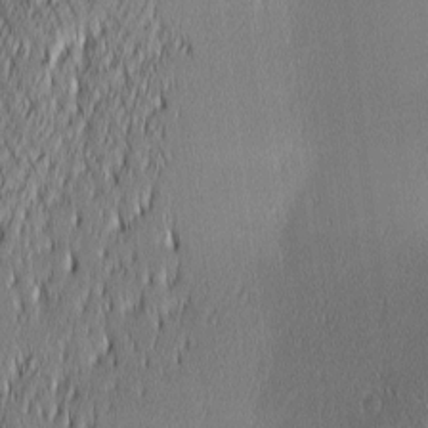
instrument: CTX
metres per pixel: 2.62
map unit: lAa
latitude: 2.2711
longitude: -117.6694
